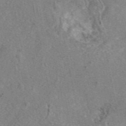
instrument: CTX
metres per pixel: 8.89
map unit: eAb
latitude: 47.1970
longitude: 108.1228
